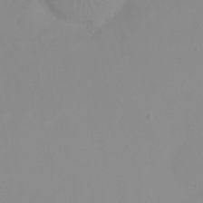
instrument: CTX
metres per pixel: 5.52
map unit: eHh
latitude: 23.8583
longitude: -64.8758
